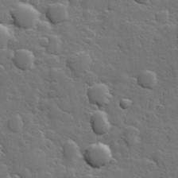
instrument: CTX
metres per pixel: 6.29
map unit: Hve
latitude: 25.1403
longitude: 148.6708
